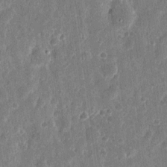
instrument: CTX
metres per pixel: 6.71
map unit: eHh
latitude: 11.4616
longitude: -73.0459
